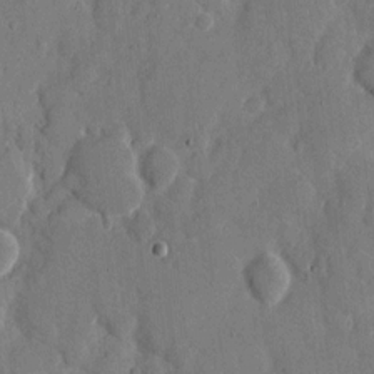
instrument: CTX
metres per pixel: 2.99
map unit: eHh
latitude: 8.1389
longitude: -67.0836
